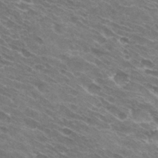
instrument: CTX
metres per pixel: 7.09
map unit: Hto
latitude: 31.5938
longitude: -43.8583
